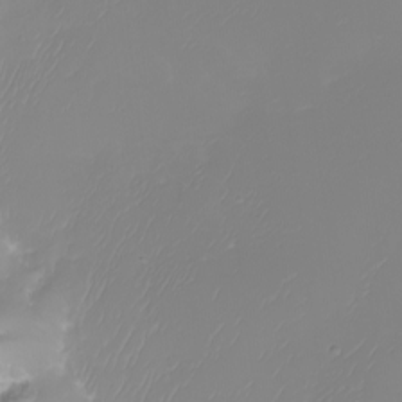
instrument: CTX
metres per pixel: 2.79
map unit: Nhu
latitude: -8.5385
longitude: -83.6127
